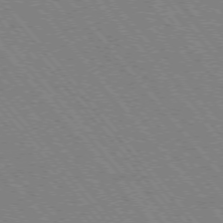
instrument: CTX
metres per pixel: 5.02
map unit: Hpe
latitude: -75.9367
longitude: -13.2915
